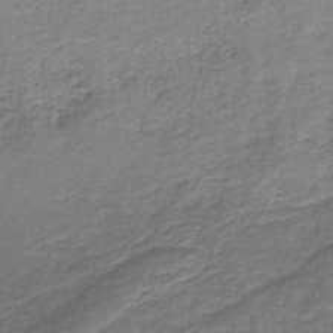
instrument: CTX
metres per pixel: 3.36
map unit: eAb
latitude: -36.2550
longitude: 52.1794
